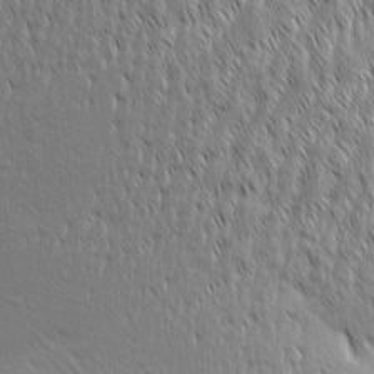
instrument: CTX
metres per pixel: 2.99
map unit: Aa
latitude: 6.6301
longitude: -129.8583
